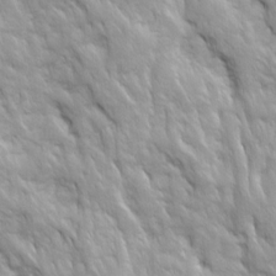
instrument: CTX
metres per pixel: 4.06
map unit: Ave
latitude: 16.0444
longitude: -132.1389
